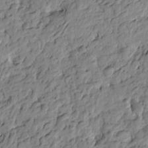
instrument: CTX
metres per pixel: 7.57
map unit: Htu
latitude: -4.3684
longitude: 179.1809
